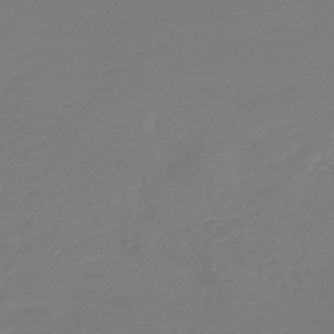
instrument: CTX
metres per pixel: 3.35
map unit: lHb
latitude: -47.6155
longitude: 66.1795
